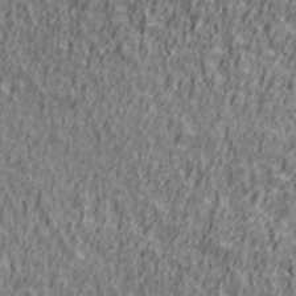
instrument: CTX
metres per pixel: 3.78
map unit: Ave
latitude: 41.3481
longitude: -112.5546
